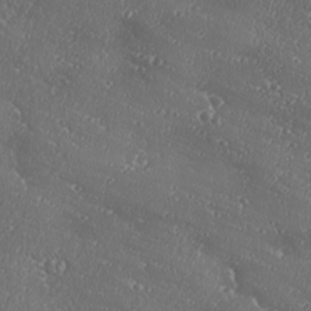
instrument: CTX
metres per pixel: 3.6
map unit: Ave
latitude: 18.7057
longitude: -137.6883
